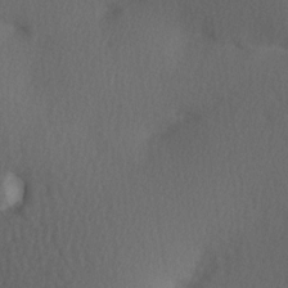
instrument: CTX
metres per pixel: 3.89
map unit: Hve
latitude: 13.6505
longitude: -90.3089
